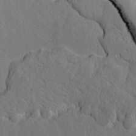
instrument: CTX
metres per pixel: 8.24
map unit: lAvf
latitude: 15.9717
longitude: -126.3467
